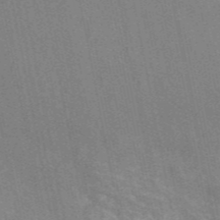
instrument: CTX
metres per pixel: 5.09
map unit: eAb
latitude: 47.0081
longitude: 116.4251
